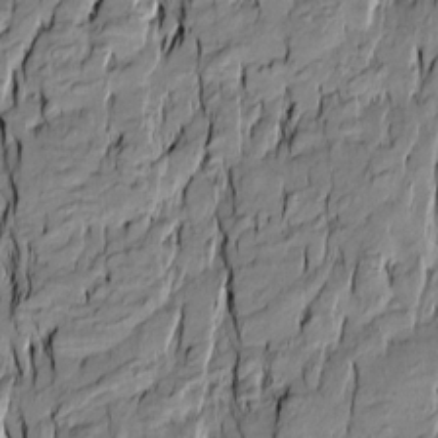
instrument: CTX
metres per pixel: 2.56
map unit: Htu
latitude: -10.2740
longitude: 176.8597
